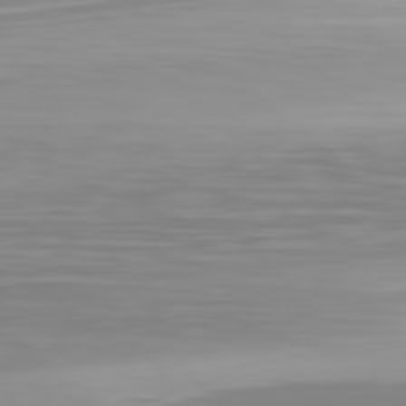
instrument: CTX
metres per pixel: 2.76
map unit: Hpe
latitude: 77.7260
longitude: -173.3292
